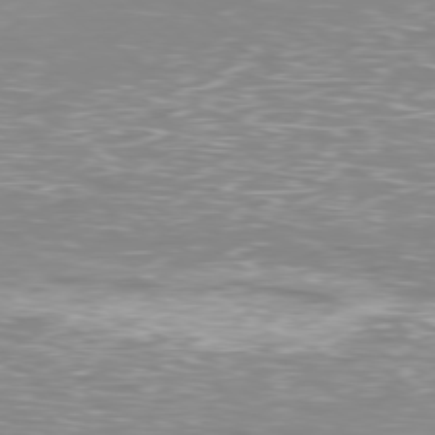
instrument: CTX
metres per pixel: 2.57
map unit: Hpe
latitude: -79.0864
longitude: 7.7855
